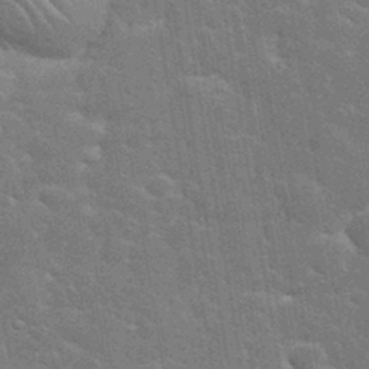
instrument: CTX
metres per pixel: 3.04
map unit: eHh
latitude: 35.6127
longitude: -64.4601
